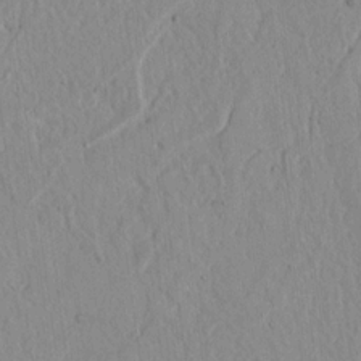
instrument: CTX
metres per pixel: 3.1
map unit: lAvf
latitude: 7.0647
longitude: 168.9352
